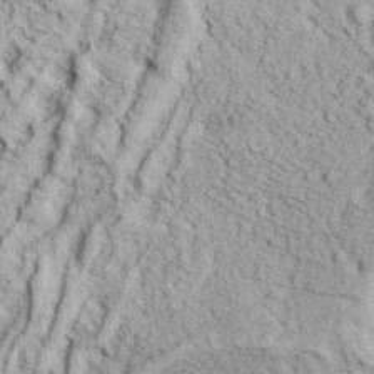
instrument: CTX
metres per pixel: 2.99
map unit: eHh
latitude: 37.6316
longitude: -80.1389
